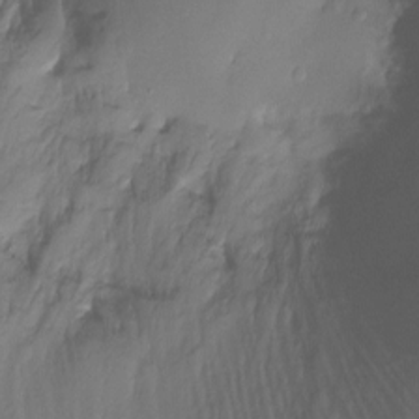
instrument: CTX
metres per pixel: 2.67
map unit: Ht
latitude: -14.3118
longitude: -50.7435
